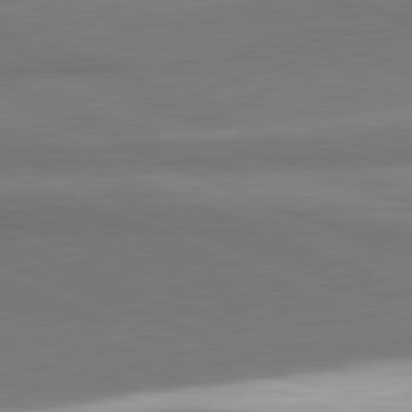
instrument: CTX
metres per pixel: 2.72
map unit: lApd
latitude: 82.1199
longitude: 161.3699
